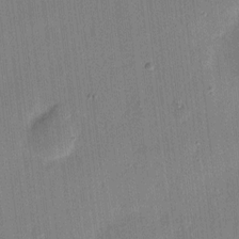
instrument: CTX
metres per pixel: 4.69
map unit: eHh
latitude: 9.1970
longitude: -68.3278
